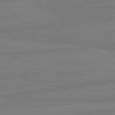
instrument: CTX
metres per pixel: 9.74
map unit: lApd
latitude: 81.7639
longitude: -177.7638
